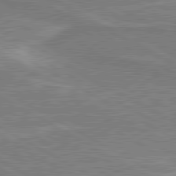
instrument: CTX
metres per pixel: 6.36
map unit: lApd
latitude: 80.5168
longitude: 142.1605
